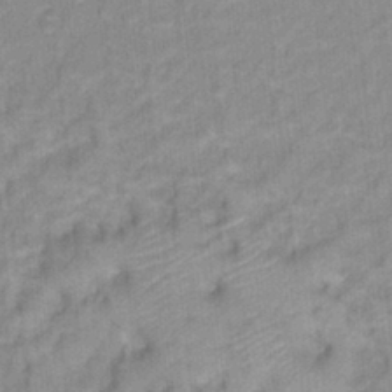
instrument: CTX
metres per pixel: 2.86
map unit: Hto
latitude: 16.2334
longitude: -35.1592
